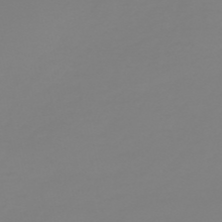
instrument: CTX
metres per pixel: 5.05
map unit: HNb
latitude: -52.3873
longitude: -38.6490
